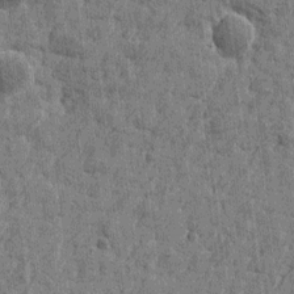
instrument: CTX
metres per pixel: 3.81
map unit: Htu
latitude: -3.3131
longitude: -179.5560
